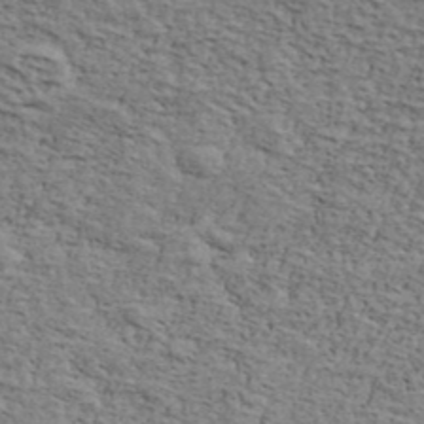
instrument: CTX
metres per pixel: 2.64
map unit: Ave
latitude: 41.6693
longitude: -110.0444
